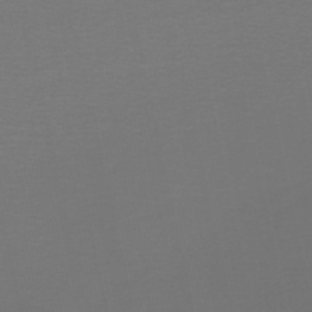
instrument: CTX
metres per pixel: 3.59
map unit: lHb
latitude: -47.4265
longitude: 65.0865
